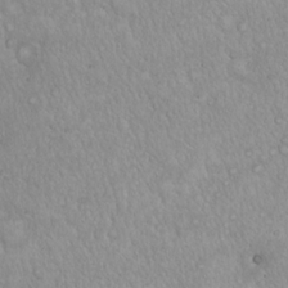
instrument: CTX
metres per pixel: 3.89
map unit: Hto
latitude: 17.2726
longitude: -58.9136
